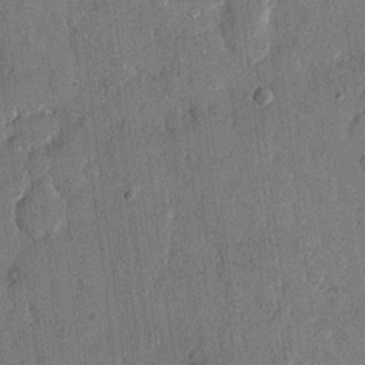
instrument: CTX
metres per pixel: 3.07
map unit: eHh
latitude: 13.7639
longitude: -68.6113
